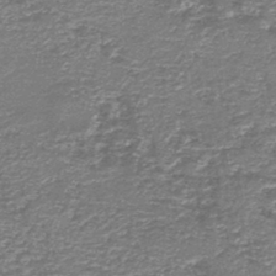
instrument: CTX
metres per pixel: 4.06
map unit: HNb
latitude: -44.0661
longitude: 50.5574
